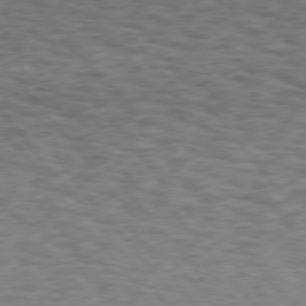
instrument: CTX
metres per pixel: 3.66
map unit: Hpe
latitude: 75.8772
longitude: -135.0647
